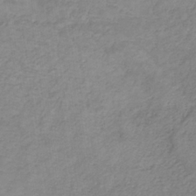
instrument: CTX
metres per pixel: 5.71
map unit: HNb
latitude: -33.9745
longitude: 56.0472
